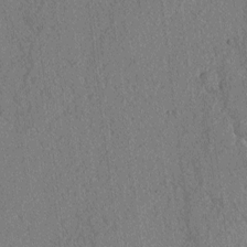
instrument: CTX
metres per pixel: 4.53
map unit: lAvf
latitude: -2.6329
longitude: -109.3103
